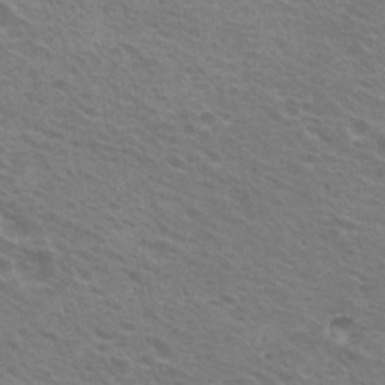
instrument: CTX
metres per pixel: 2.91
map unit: Hto
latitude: 21.9150
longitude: -31.2537
